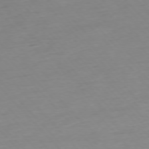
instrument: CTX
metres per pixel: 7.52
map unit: Hpe
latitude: -76.6518
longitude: -14.5357
